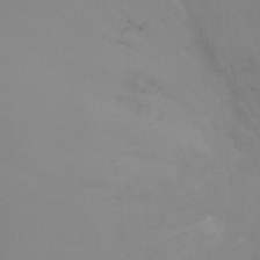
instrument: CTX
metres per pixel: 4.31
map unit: Ht
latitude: -6.1039
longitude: -27.1403
